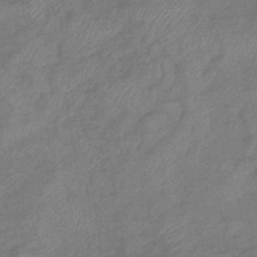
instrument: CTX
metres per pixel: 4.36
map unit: lHb
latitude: -41.7477
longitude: 80.5196
